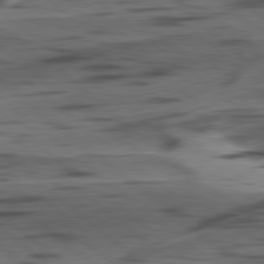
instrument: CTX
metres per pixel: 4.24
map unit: lApd
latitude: 78.8758
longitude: -49.8205
